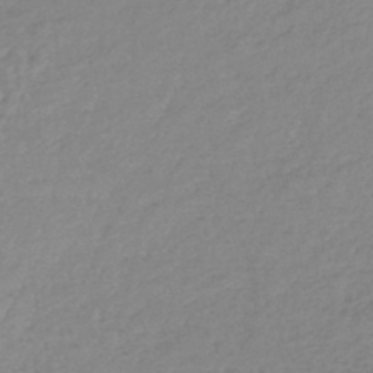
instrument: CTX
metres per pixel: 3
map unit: lHb
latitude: -44.5196
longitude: 69.3887
